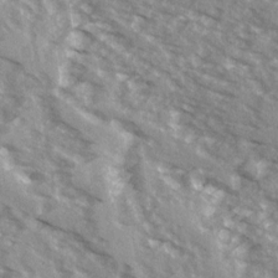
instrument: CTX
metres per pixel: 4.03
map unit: Ave
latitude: 16.0822
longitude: -129.9717
